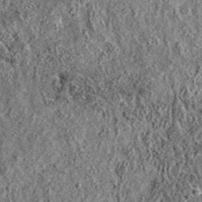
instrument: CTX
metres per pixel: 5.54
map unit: eAb
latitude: 36.8002
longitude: 110.2173
